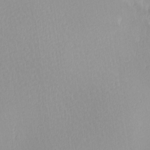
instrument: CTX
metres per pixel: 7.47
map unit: Hve
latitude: 12.3090
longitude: -90.7246
